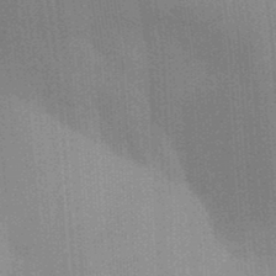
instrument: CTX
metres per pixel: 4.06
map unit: Aa
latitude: 32.4979
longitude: -142.9514
